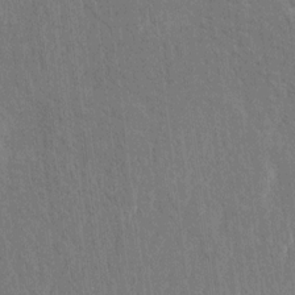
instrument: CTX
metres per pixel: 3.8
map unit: HNhu
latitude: 8.4223
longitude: -5.6316
